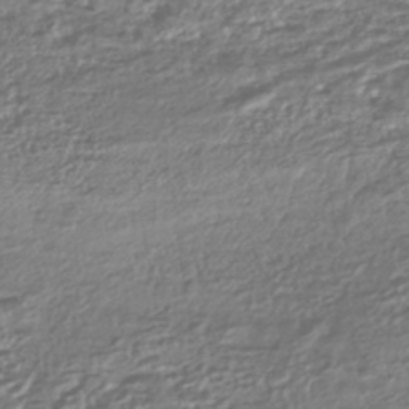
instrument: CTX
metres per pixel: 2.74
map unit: HNhu
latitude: -44.1417
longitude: 104.0472
